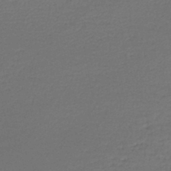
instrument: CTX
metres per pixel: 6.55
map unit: lHb
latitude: -46.2361
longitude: 63.1431
